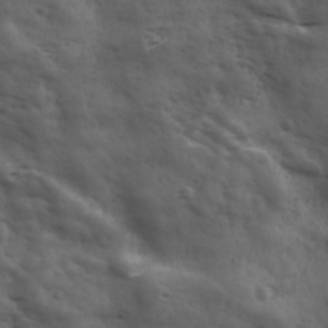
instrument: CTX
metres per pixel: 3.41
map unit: Ave
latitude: 18.4223
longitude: -131.9151
